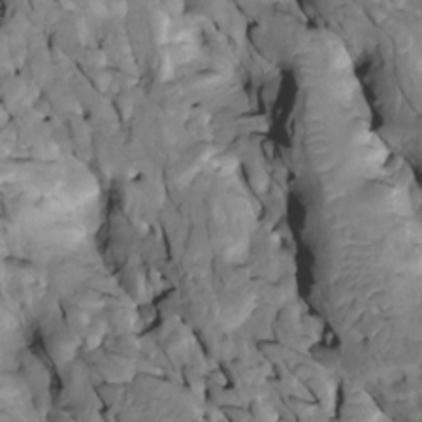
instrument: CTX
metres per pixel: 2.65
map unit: Htu
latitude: -2.9352
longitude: 149.9745
